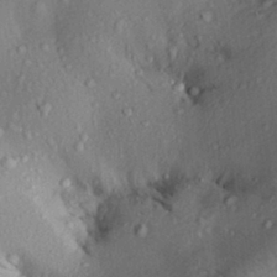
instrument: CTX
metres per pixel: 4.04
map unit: Aa
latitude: 29.9906
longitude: -136.2145
